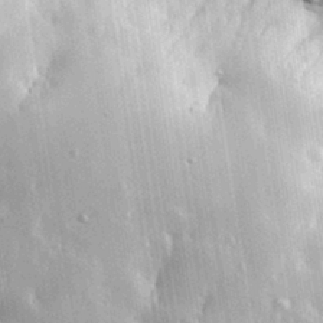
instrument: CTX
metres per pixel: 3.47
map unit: eHh
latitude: 30.4034
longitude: -80.0822
